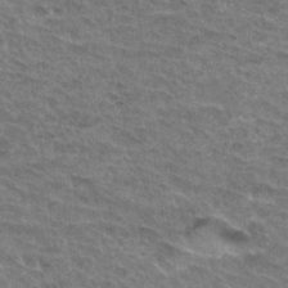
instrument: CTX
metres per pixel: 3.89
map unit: Hto
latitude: 32.6868
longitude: -47.1215
